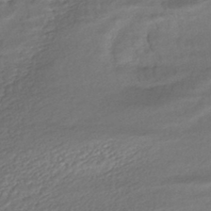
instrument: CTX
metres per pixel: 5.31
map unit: HNhu
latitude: -43.5966
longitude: 103.2187
